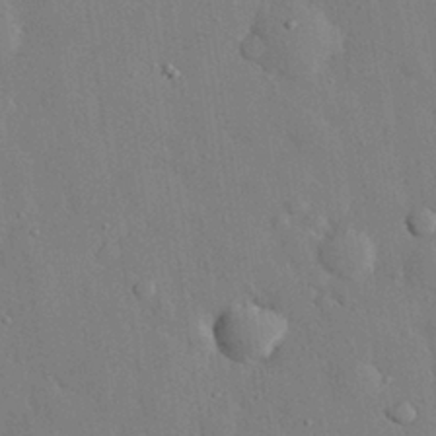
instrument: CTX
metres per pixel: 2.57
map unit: eHh
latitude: 28.4223
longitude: -79.0081
